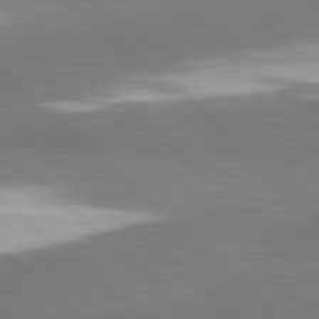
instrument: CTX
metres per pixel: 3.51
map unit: lApd
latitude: 82.3089
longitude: 162.4818
